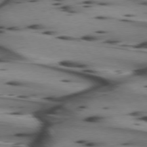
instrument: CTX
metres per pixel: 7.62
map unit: lApd
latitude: 74.5735
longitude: -65.1403
